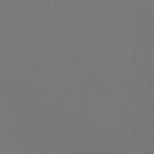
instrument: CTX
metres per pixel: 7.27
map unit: Ht
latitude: -15.6344
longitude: -42.2145
